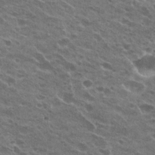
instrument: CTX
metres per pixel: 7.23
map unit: Hto
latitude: 23.8583
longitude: -41.5182
